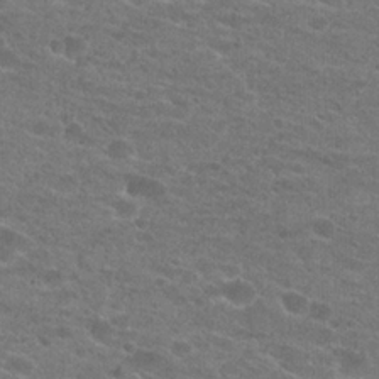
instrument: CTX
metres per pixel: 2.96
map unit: Hto
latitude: 22.5357
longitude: -43.5182
